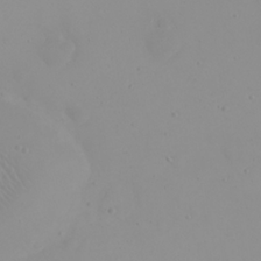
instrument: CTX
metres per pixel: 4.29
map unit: eHh
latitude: 21.5938
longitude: -63.7639
